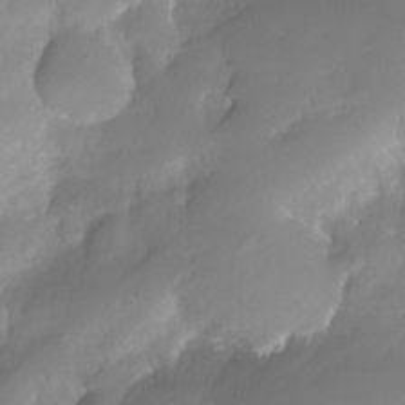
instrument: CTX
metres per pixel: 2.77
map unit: Nhe
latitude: -28.8786
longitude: -109.8772
